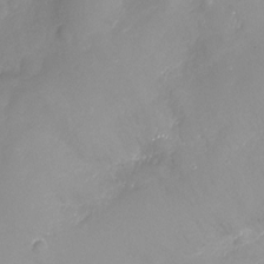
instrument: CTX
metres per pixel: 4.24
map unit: Ht
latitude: -4.9730
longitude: -61.2159
